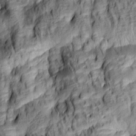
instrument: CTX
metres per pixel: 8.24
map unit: lAa
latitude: 5.5371
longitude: -115.6882
